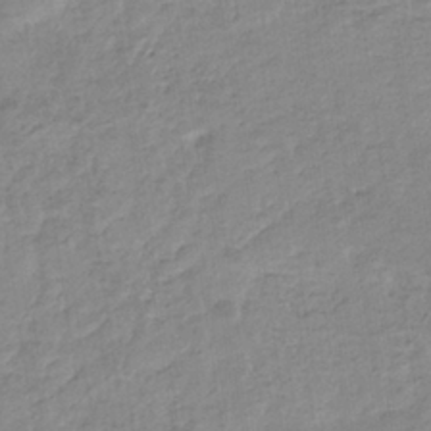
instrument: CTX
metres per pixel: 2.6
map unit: eHb
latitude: -35.7855
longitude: 77.1809
